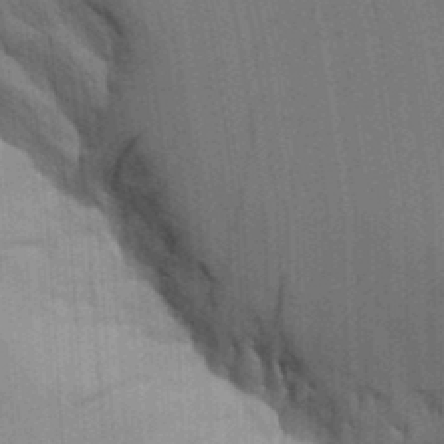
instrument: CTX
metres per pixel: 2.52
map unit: Aa
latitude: 9.8395
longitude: -126.9136
